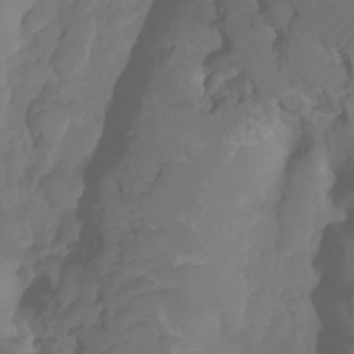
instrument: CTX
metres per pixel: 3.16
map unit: HNhu
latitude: -24.3495
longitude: 50.1984
